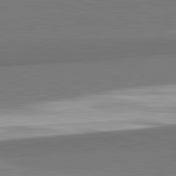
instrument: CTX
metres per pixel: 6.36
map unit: lApd
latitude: 82.1955
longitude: 161.2376
